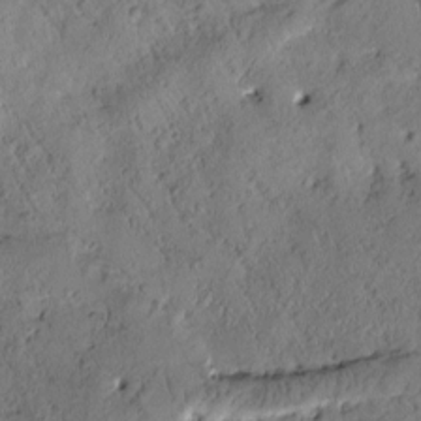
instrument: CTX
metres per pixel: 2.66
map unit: Htu
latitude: 0.1011
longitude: 175.9556
